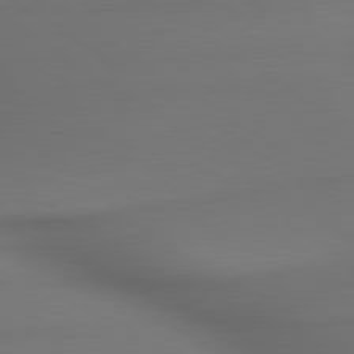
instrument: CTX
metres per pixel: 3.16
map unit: lApd
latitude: 79.8206
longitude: -174.5735
